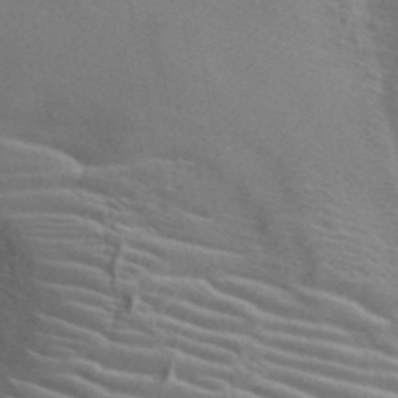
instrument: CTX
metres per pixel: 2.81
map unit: ANa
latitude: 42.9514
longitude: 53.9367
